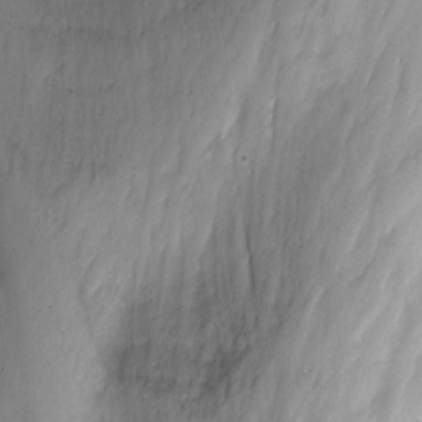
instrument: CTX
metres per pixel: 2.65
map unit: Nhu
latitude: -13.8989
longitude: -54.4790
